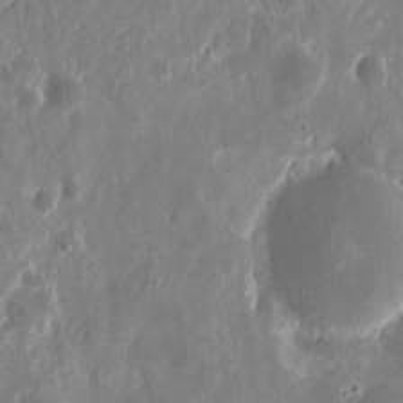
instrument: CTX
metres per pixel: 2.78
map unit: eHh
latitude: 11.0648
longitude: -72.1956
